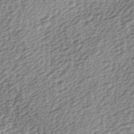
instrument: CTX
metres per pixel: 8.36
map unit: lAa
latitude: -4.0094
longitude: -122.8191
